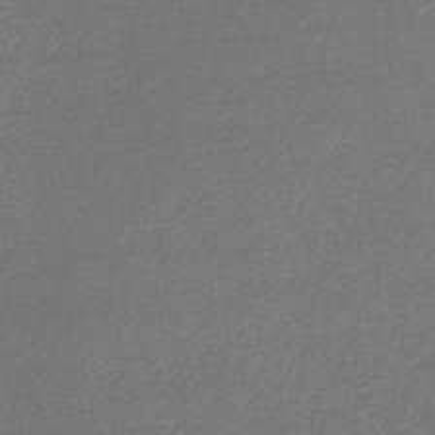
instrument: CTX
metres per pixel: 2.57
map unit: eHb
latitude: -32.2740
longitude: 69.3131
